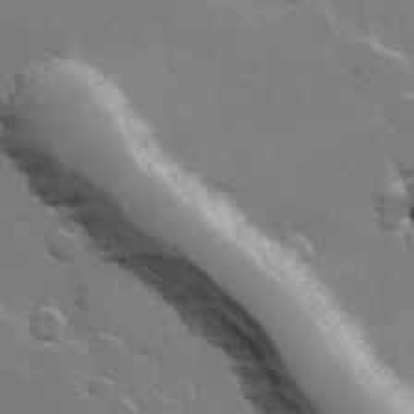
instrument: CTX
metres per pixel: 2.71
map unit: Hve
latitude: 23.2348
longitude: 149.4833
